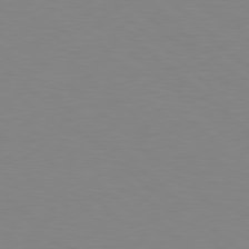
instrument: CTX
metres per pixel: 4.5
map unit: Hpe
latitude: 78.5735
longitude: -164.9136
